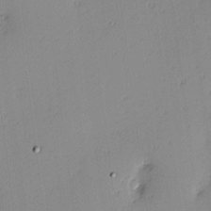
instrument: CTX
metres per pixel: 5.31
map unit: Hve
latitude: 13.2915
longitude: -90.5735
